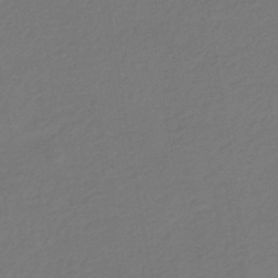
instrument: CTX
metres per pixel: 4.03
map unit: HNhu
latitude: -43.0864
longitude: 97.6911
